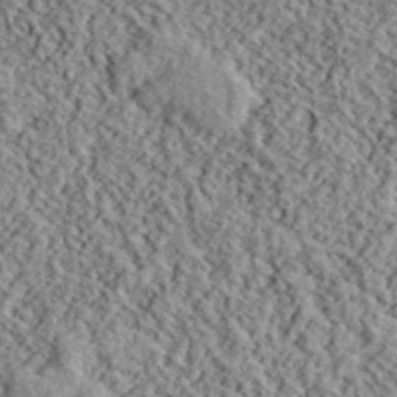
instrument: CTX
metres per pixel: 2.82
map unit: lHvf
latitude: 40.7813
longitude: -87.9528
